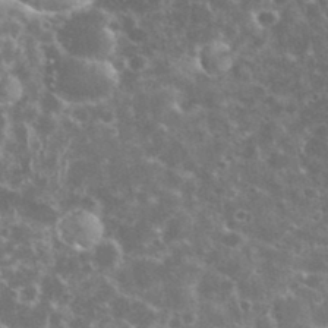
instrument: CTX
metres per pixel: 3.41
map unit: eHh
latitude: 34.8002
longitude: -60.5357
